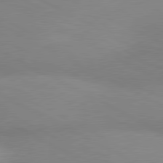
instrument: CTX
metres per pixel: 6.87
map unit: lApd
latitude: 80.5735
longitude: 126.8408
